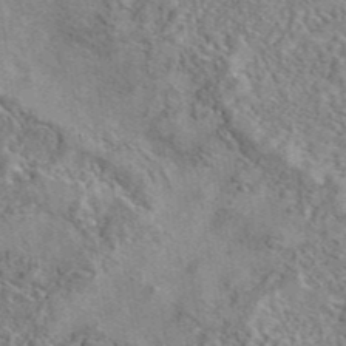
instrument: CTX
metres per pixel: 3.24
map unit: eAb
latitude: 42.2145
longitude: 110.6329
